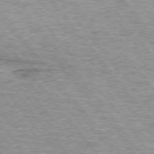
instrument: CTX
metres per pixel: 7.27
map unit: lApd
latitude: 74.6868
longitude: -76.8380
